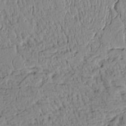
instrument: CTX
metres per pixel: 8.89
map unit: Aa
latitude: 10.6869
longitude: -129.2159
